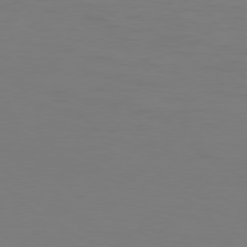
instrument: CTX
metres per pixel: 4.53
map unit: Hpe
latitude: 77.1403
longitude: -131.3293
